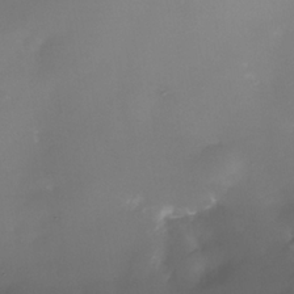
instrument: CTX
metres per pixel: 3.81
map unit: Nhe
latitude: -34.9353
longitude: -118.0633
